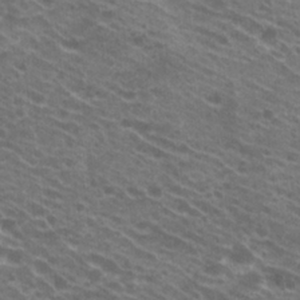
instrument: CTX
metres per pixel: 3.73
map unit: Hto
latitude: 23.7450
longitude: -40.3278
